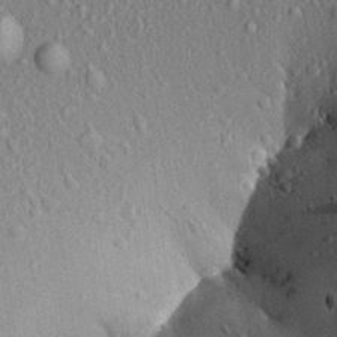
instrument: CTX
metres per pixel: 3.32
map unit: Aa
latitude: 18.5545
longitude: -145.8394
